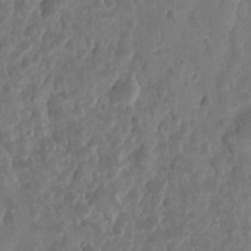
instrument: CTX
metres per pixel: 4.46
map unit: eHh
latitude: 9.3482
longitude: -74.0444
